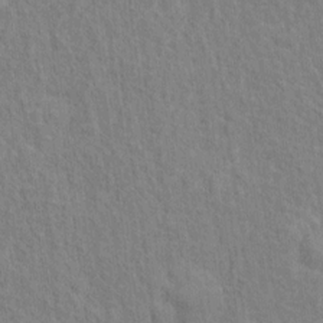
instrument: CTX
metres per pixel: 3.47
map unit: Hto
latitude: 13.2159
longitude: -38.0822
